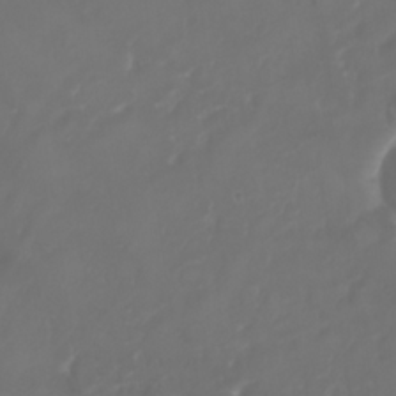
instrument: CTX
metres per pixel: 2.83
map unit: Nhu
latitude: 25.2725
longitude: -62.9703
